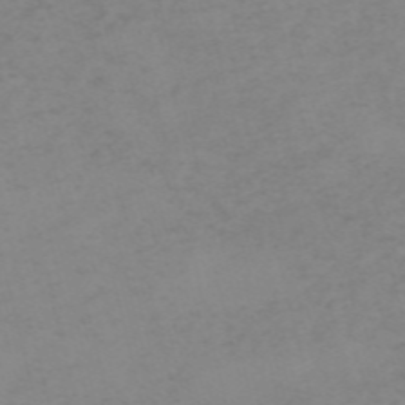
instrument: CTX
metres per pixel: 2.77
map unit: HNb
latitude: -56.5574
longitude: -43.4615
